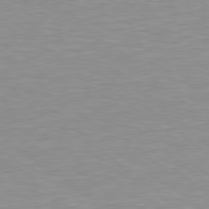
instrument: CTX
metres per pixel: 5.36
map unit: Hpe
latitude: 78.6302
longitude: -172.0633
